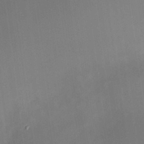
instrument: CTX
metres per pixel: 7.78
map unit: HNhu
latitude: 7.8205
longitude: 10.1417
